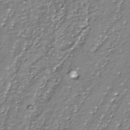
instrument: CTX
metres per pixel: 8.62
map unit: Nhe
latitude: -36.2550
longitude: -89.8773
